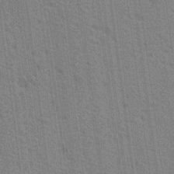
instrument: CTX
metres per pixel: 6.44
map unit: Nhu
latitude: 19.0647
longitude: -30.9514
